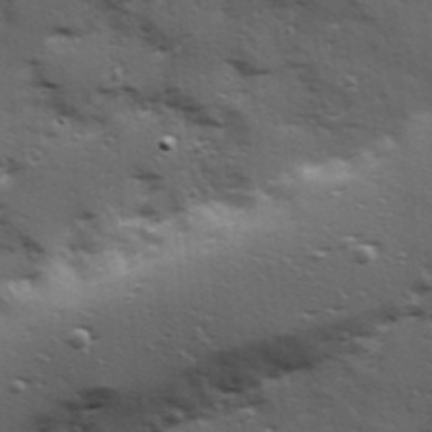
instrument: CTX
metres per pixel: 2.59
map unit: Hve
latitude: 24.4978
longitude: -96.3467
